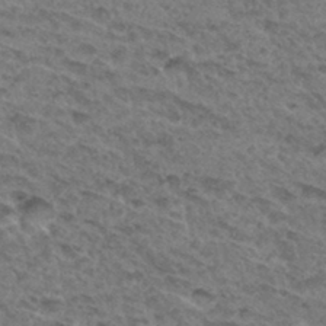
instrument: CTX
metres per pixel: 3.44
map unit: Hto
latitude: 32.6679
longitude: -47.8395
